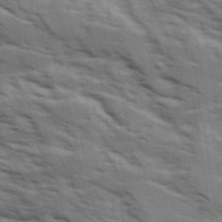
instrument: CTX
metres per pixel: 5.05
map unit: Ave
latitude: 15.7828
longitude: -129.6316
